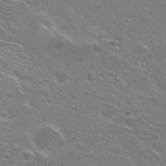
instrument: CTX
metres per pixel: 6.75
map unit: Nhu
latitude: 26.4034
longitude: -50.1577
